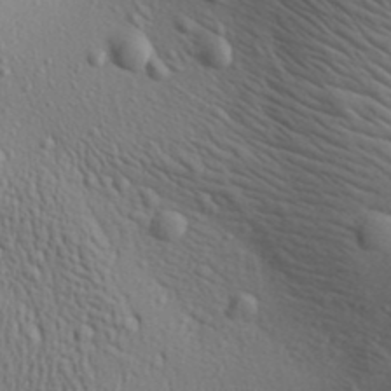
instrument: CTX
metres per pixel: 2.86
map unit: Aa
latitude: 29.6694
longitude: -139.1403
